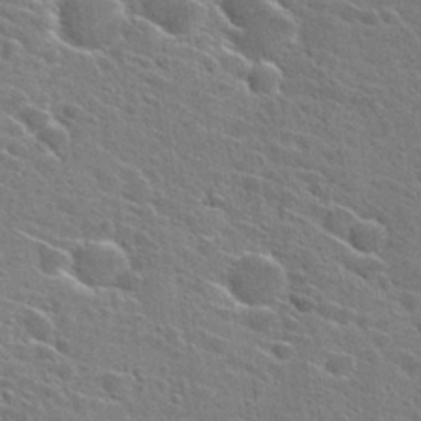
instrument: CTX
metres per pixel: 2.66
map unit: Hto
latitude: 27.1781
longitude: -45.3104
